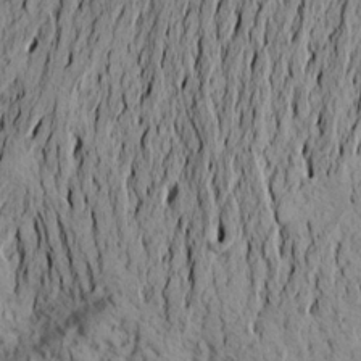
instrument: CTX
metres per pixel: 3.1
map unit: Aa
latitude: 20.8380
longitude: -149.7072
